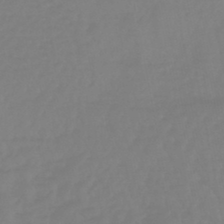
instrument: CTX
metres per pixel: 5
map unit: eHb
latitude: -45.9178
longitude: 84.8785
